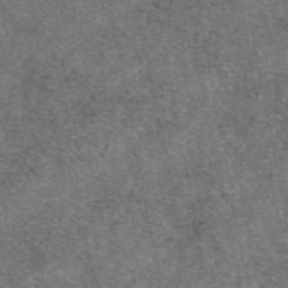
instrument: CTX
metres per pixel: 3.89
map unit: eAb
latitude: 46.9892
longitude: 103.0486
